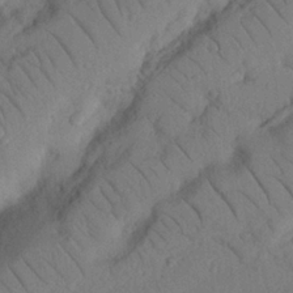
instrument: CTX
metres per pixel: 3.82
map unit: Nhu
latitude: 22.3656
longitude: -74.4412
